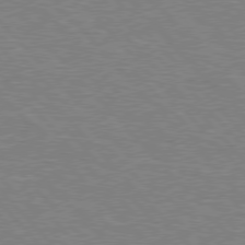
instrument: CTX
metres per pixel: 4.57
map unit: Hpe
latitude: 76.7057
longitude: -150.6868
